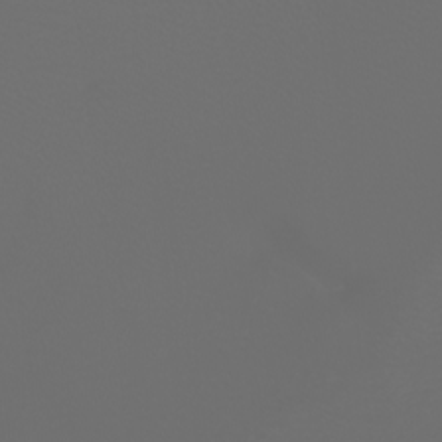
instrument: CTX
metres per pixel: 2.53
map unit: Htu
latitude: -4.8030
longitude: -88.6302
